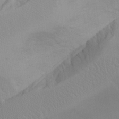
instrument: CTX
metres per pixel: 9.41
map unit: Aa
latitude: 25.4804
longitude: -131.9528
